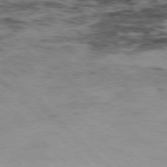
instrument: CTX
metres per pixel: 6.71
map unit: Hpe
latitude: -77.4832
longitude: 12.1228
